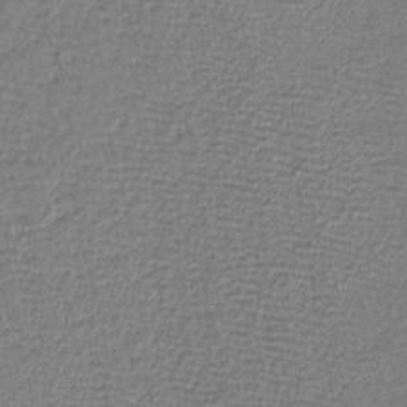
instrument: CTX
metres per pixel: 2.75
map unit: lHb
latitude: -39.4077
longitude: 61.7289
